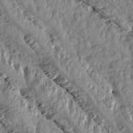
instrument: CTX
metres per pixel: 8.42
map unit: Aa
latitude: 15.3860
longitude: -144.9136
